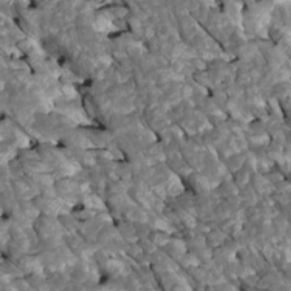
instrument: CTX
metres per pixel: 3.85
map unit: Htu
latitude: 1.2348
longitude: 144.9542
